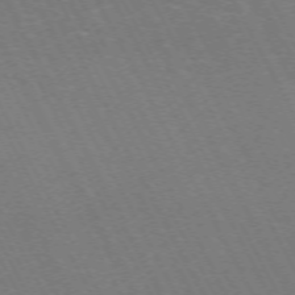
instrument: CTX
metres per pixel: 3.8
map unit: Hpe
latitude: -71.4455
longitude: 8.8597
